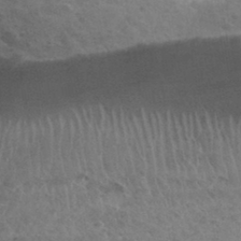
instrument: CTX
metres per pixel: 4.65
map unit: Hto
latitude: 33.9906
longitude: -48.9514
